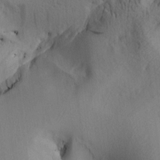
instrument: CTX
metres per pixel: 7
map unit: lAa
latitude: 4.6301
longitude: -114.1199
